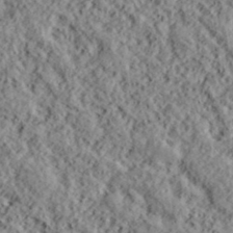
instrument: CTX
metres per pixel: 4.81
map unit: lHvf
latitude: 39.0080
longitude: -88.5924
